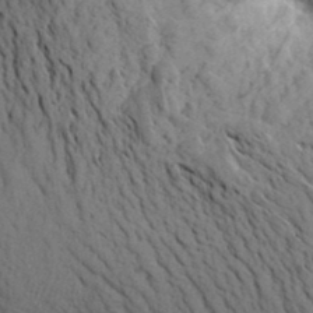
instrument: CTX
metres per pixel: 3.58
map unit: Aa
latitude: 25.6316
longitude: -148.8947
